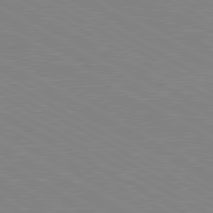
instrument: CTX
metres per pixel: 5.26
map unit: lApd
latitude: 80.6490
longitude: 151.2187
